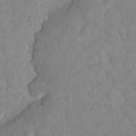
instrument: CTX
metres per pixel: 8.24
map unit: Nhu
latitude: 16.5357
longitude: -30.7247
